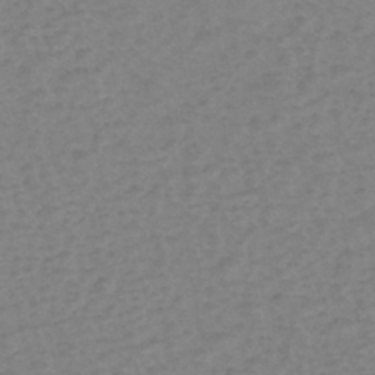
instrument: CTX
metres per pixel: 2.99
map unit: eHh
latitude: -39.8800
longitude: -28.8002
